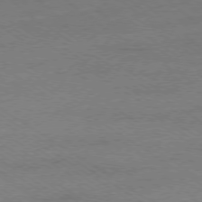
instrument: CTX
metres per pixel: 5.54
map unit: Ap
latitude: -78.4629
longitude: -84.1011
